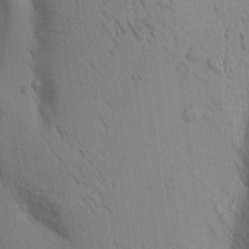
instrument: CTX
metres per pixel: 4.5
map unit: Aa
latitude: 18.5923
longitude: -149.1403
